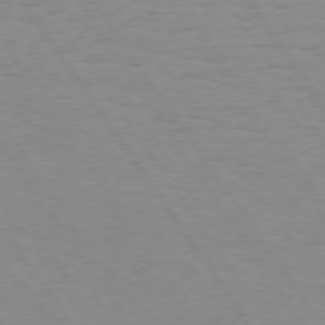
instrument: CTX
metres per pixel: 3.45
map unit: Hpe
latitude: 74.4601
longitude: -136.1956
